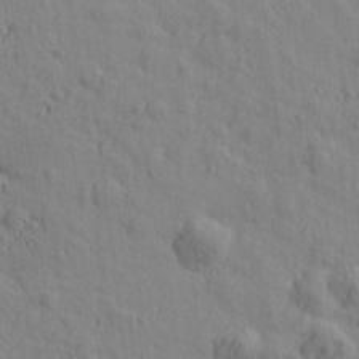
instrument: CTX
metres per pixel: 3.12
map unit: Htu
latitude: -0.2173
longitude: -175.7261
